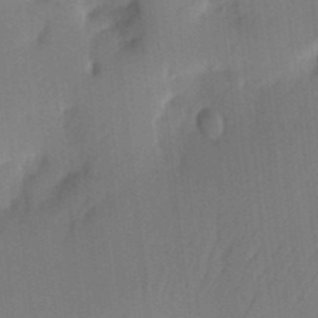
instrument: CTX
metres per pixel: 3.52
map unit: eHh
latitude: 5.5371
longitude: -73.7828
